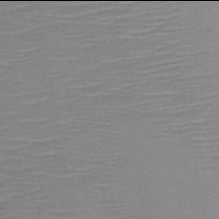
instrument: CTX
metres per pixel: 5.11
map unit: HNb
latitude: -46.0094
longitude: -45.0647
